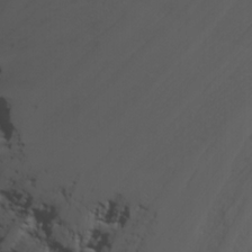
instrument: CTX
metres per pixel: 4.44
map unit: Nhu
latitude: -7.5399
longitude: -69.6883
